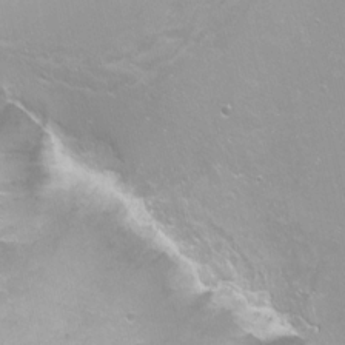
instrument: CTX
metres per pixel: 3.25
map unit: Nhu
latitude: -6.1417
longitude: -48.5735
